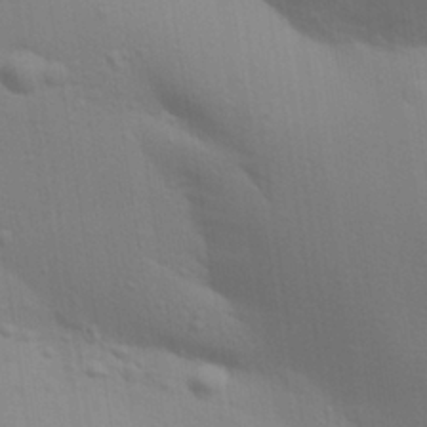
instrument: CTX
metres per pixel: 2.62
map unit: Aa
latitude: 29.9528
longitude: -135.3292
